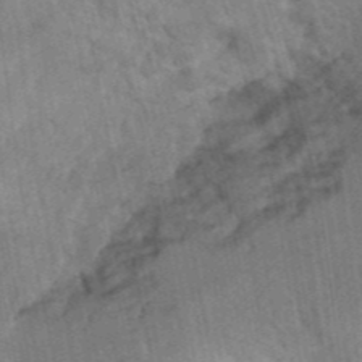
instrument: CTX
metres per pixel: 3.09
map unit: Hto
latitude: 9.7072
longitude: -35.8394
